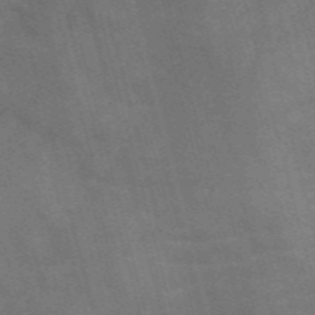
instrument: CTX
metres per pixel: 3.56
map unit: Nve
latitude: -58.9730
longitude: 66.5385
